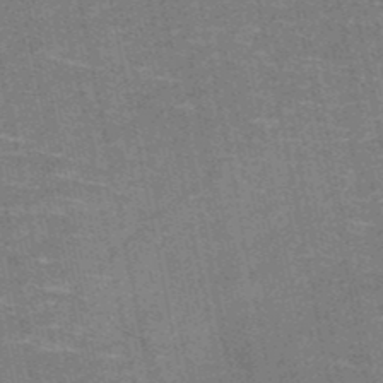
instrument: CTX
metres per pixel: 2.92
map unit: HNb
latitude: -51.6722
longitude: -44.4034
